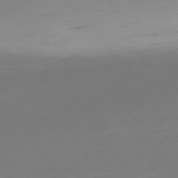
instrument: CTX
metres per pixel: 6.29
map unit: Ap
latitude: -74.5952
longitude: -69.1970
